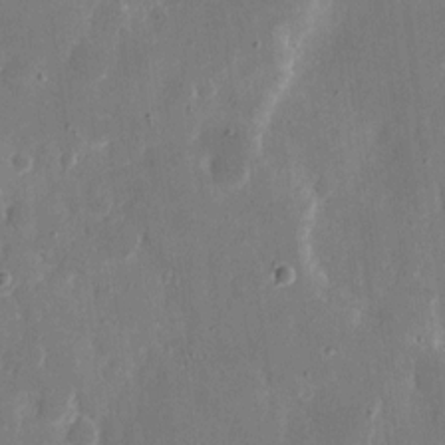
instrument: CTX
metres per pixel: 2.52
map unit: eHh
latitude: 9.1592
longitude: -69.1403
